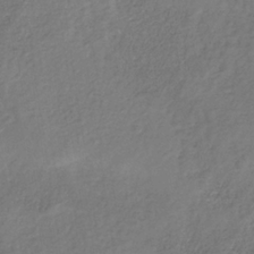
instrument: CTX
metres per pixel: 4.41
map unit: HNb
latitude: -33.4077
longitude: 56.0094
